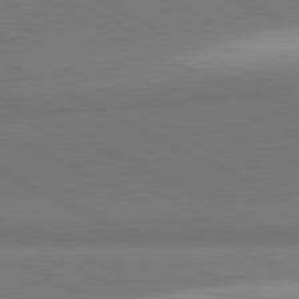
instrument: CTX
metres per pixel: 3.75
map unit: lApd
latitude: 81.6316
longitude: 151.5588
